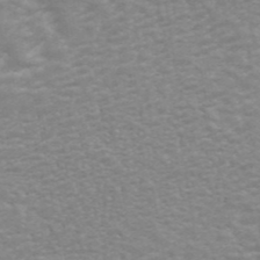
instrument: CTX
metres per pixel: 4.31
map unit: ANa
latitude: 43.4615
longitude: 26.5573
